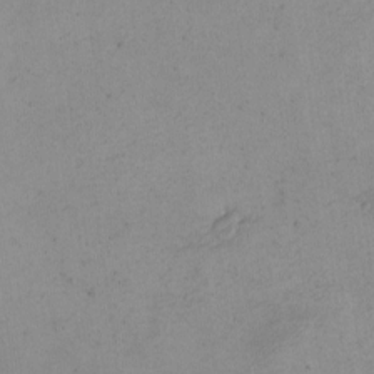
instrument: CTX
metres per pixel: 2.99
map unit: eHh
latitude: -4.6707
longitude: -78.8569
